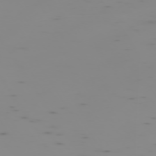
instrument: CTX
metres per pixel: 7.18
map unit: Hpe
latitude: -73.6533
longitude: 6.3495
